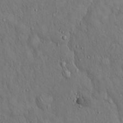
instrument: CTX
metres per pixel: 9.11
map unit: Hto
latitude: 15.5183
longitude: -58.0444
